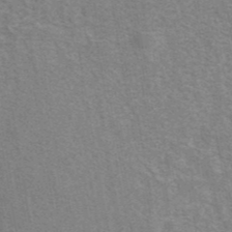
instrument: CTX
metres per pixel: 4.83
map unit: eAb
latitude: 41.5749
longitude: 106.6141
